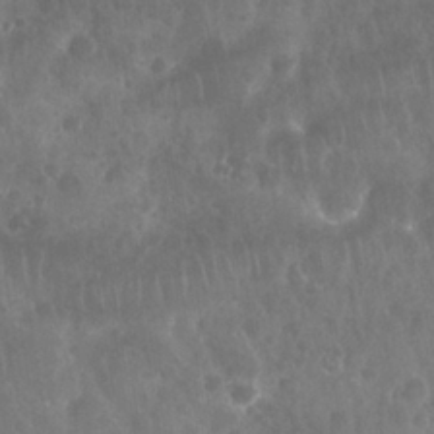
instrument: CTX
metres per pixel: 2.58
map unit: Nhu
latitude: 28.5168
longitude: -64.7813
